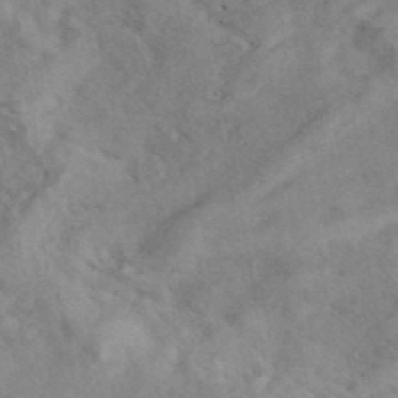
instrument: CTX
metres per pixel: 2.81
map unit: eAb
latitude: 41.1214
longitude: 103.3132
